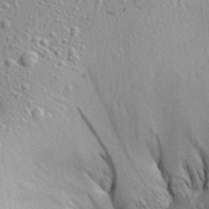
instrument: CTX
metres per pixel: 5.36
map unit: Aa
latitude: 29.9150
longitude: -137.6127
